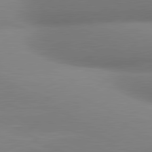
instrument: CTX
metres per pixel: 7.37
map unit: lApd
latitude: 80.8569
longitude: 131.2565
